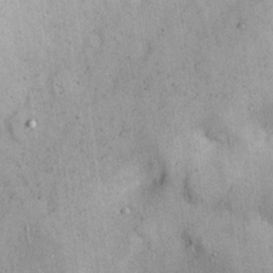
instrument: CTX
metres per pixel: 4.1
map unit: eHh
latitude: 22.3467
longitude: -68.6302
